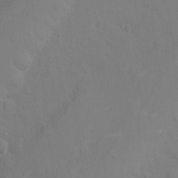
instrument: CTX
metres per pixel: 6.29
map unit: Nhu
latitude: -11.1431
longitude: -37.3482
